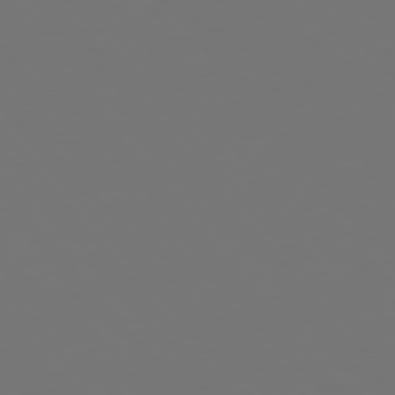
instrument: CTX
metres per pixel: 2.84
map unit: Hpe
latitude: 75.4426
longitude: -124.4412
